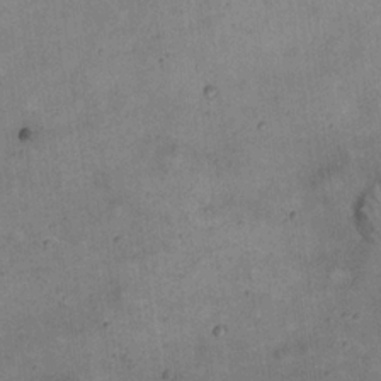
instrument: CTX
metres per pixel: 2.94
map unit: eHh
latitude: 20.4412
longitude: -60.8380
